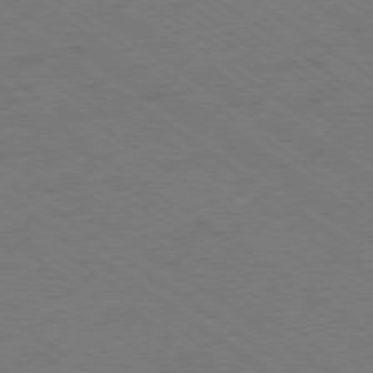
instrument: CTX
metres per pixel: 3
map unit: Hpe
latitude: -78.9352
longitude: -13.9528
